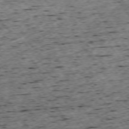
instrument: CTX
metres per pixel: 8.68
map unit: Ap
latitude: -74.7652
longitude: -87.1970
